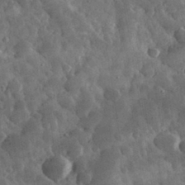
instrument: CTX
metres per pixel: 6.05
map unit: eHh
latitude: 32.4223
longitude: -69.9717
